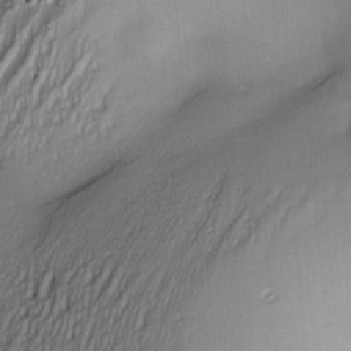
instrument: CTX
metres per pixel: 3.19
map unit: Nve
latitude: -23.2376
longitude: -137.8017
